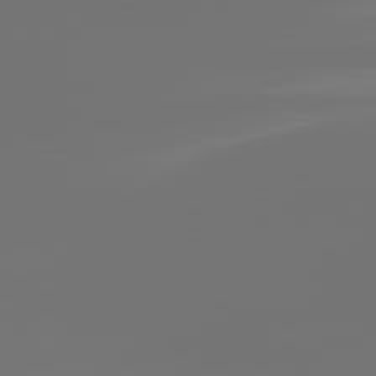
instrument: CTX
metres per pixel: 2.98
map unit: lApd
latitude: 81.8961
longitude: -153.0648
